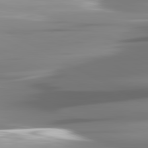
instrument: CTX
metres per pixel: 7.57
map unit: lApd
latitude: 81.6694
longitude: -143.3104
